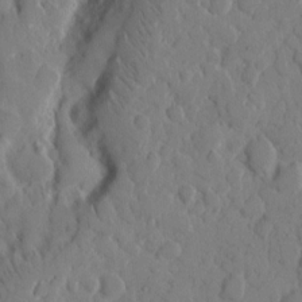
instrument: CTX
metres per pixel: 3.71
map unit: eHh
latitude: 9.0836
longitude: -64.7435
